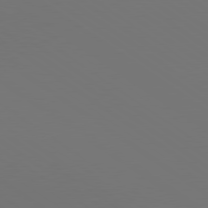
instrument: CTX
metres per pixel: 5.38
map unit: lApd
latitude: 79.7072
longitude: 158.8596
